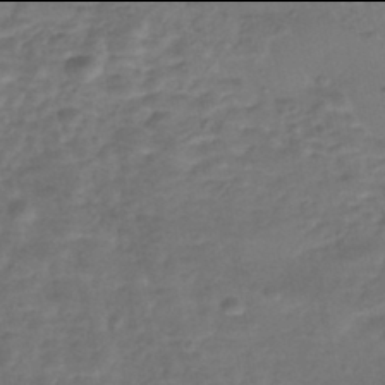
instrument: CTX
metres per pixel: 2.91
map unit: Nhe
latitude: -46.0094
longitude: 153.8233
